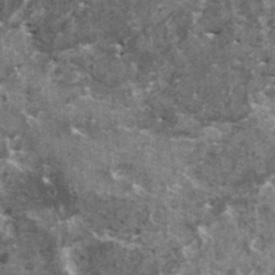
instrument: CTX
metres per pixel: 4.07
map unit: HNhu
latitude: 1.4237
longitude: 5.0864
